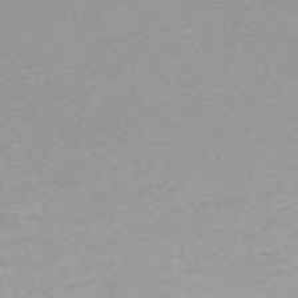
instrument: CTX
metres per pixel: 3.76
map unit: Hpe
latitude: -70.5763
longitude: 15.3321
